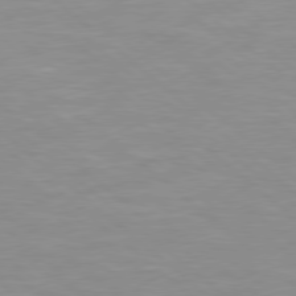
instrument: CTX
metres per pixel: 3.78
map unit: Hpe
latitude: 78.1200
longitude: -141.0836
